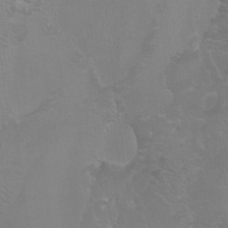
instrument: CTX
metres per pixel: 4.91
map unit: Htu
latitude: -7.4076
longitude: -33.6127
